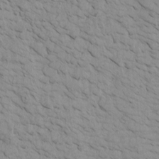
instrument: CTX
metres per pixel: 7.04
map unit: Htu
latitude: -6.5951
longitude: -69.4426
